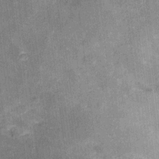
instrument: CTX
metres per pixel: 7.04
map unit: Ht
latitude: 9.0647
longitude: -37.3104
